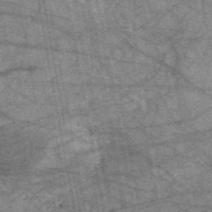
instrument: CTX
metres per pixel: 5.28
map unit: HNb
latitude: -54.1984
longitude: -40.8946
